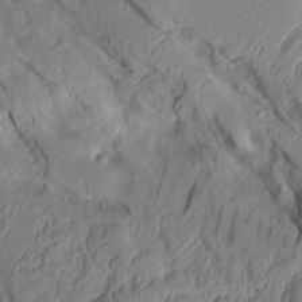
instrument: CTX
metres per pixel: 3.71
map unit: Aa
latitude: 9.0459
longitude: -127.7828
